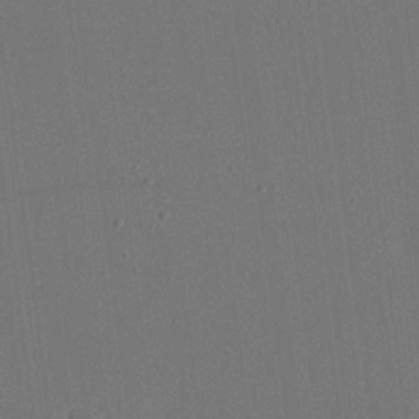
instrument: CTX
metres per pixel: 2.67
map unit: eHh
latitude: 19.0269
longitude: -69.8017
